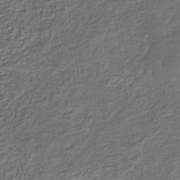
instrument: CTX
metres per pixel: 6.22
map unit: eHb
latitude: -32.1984
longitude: 72.9919
